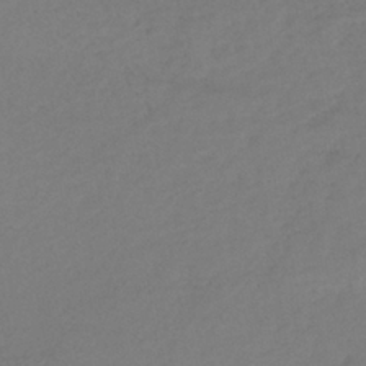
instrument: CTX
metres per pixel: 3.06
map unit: lHb
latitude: -37.9556
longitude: 70.5763
